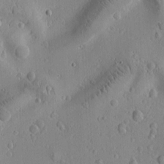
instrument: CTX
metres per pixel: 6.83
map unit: Htu
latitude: -2.8974
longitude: 174.2172
